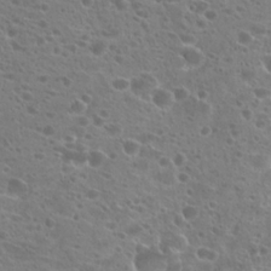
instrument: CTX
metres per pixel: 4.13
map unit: Hto
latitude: 21.2726
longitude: -40.9702
